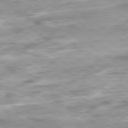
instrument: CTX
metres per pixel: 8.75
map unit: Hpe
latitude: -79.1809
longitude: -16.9325
